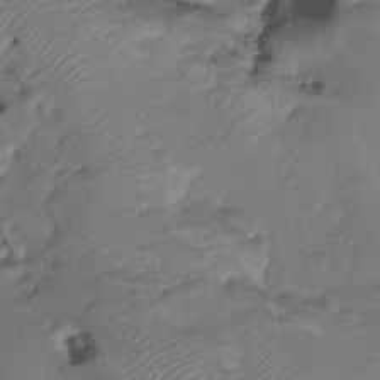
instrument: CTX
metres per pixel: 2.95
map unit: HNhu
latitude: -23.8045
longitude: 50.1228
